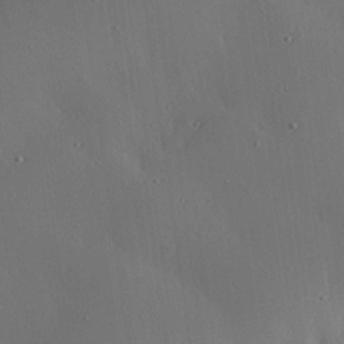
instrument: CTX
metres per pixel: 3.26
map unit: eHh
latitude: 23.9339
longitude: -91.2726
